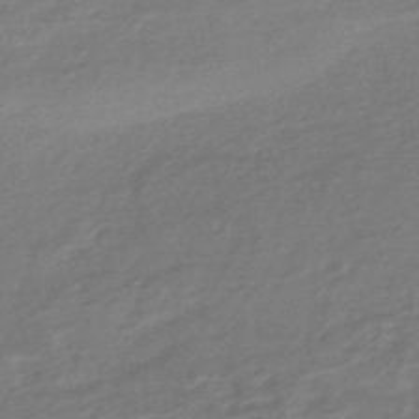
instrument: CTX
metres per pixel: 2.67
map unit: HNhu
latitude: -46.4251
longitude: 89.7099
